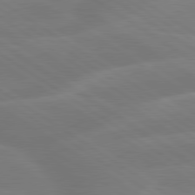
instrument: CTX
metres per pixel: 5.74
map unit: lApd
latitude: 79.8206
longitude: -142.5546
